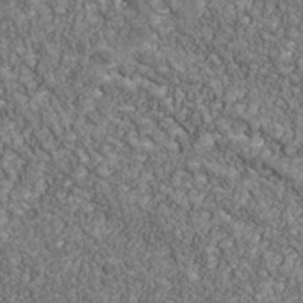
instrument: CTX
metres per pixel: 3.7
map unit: Nhu
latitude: -39.3699
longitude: -84.0822
